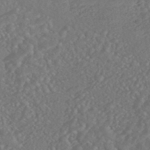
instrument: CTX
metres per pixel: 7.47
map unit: HNhu
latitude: -45.9367
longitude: 104.5762
